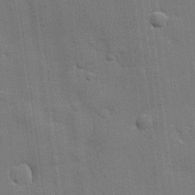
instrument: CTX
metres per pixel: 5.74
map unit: lHvf
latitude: 23.5938
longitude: 142.1794
